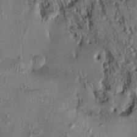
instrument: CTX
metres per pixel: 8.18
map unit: Nhu
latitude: -0.2173
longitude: -14.8191
